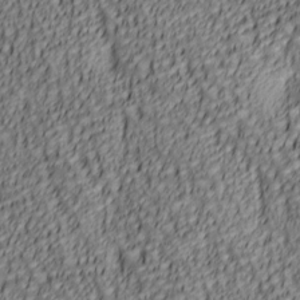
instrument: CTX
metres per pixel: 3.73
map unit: lAa
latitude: 6.1011
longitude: -116.6302
